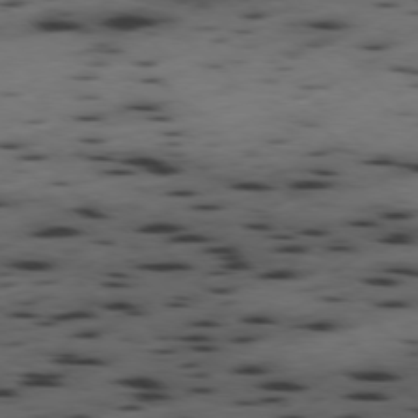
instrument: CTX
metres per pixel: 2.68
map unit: Hpe
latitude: -78.2739
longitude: -18.7246
